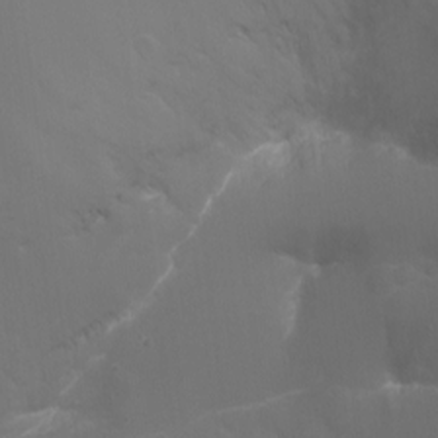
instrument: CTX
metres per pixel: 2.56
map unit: Nhu
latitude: -11.6722
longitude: -34.5923
